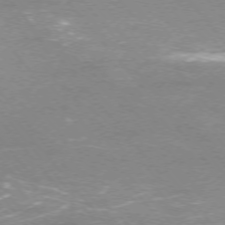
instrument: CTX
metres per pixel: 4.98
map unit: Ap
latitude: -75.6911
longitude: -74.2145
